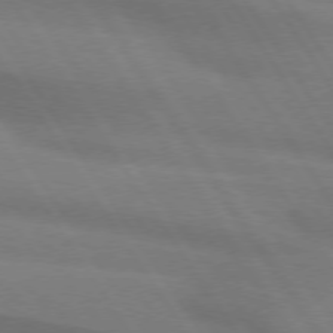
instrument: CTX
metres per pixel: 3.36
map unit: lApd
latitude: 74.1011
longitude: -62.9325
